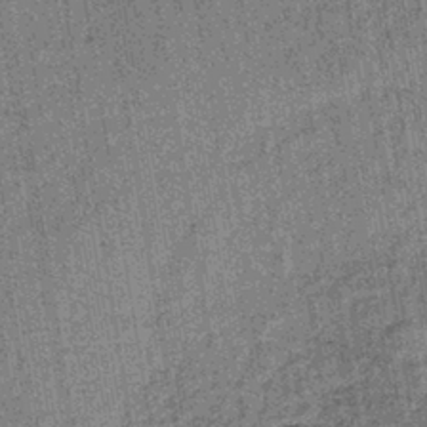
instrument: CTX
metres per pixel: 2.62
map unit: lHb
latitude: -38.8030
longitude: 64.4251
